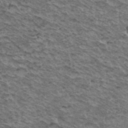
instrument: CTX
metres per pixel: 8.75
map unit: Hto
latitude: 37.4238
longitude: -46.2901
